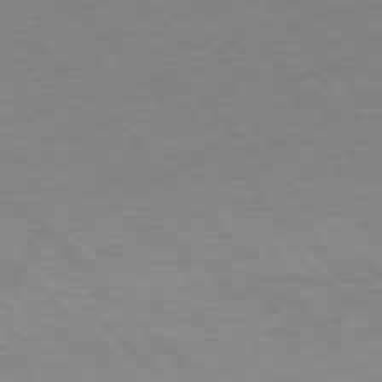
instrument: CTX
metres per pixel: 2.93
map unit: Hpe
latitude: 77.4804
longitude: -125.0458
